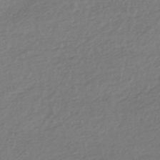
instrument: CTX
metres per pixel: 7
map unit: HNhu
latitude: -44.4818
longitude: 95.6721
